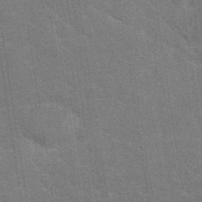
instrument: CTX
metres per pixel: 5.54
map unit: eHh
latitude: 36.5546
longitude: -66.3656
